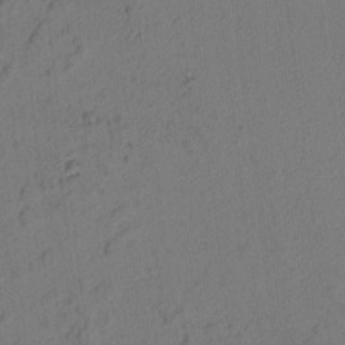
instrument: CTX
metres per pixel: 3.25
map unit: lAvf
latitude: 7.8961
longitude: 165.2565
